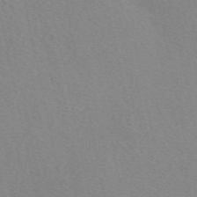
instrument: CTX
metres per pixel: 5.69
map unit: eAb
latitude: 50.1577
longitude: 108.0283
